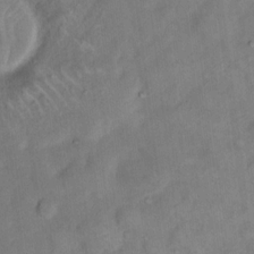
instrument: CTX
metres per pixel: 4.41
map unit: eHh
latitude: 13.9717
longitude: -65.5182
